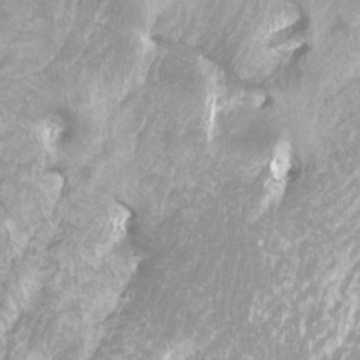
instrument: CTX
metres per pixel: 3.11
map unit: Htu
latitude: -12.3495
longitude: -70.4601
